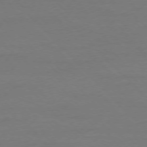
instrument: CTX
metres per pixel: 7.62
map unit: Ap
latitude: -76.9164
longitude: -80.3656
